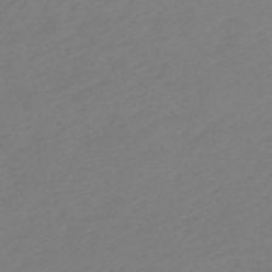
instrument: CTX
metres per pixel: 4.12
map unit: eHb
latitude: -49.4266
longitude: 84.5573
